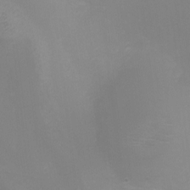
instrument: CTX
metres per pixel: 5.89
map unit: Ht
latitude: -5.6344
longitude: -29.0269
